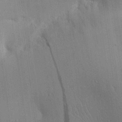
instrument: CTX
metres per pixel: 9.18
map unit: Aa
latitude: 24.5545
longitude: -136.9892
